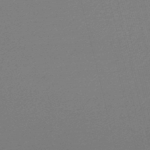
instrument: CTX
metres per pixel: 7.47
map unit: lHb
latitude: -47.1998
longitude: 67.6155
